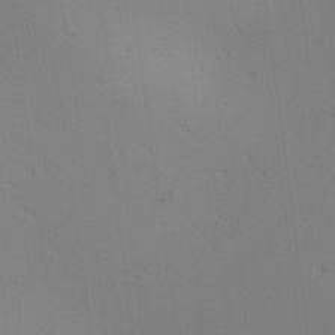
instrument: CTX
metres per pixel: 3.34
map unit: Ave
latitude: 2.4412
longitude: -115.3859
